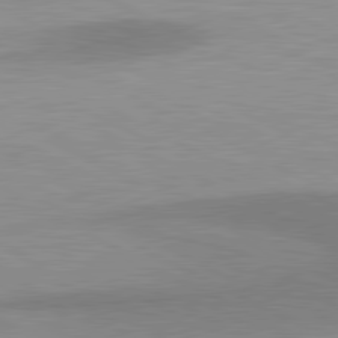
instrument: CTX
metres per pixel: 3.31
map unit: lApd
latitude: 80.8380
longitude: 157.0675
